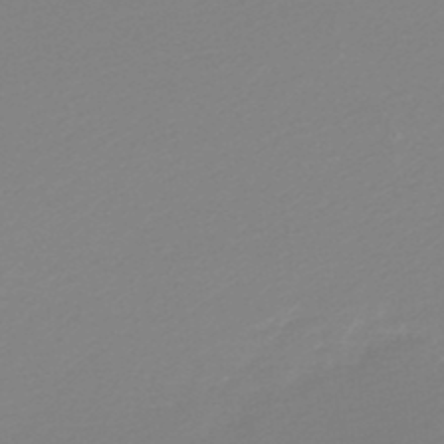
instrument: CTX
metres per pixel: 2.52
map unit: lHb
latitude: -48.4440
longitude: 65.6911
